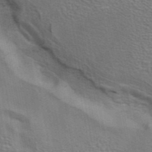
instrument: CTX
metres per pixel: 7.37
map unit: eAb
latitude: 43.2537
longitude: 107.6911
